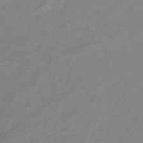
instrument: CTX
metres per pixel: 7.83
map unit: eHb
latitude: -44.2740
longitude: 89.6533
